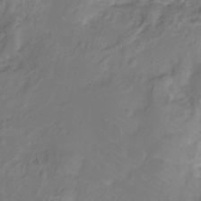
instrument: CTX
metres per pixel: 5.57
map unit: Ht
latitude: -9.8422
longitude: -35.9339
